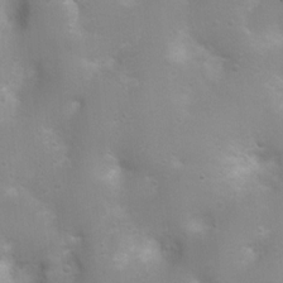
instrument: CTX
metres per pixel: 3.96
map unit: Nhu
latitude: 4.0444
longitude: -26.4223
